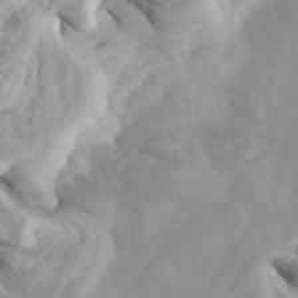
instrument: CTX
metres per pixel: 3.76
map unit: Htu
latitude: -5.4265
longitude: -76.5545
